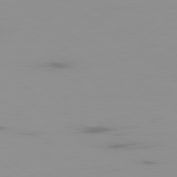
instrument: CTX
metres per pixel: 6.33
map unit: Ap
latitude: -79.3887
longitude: -70.2900
